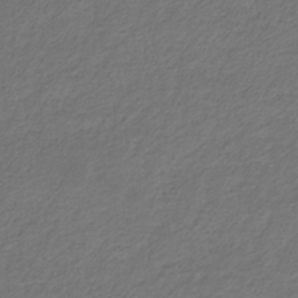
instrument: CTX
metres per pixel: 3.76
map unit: eHb
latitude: -32.8786
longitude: 70.0850
